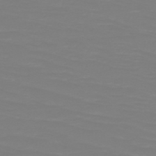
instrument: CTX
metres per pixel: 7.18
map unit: HNb
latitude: -49.3510
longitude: -50.7813
